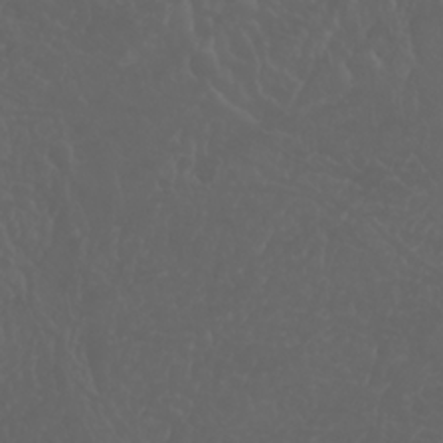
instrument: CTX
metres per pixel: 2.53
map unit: Nhu
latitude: 23.1592
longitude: -64.6679
